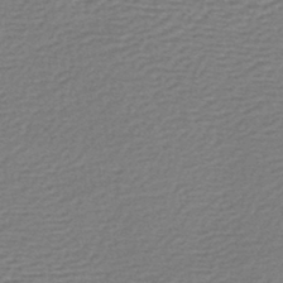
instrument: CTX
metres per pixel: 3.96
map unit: lHb
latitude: -43.4265
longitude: 78.3684
